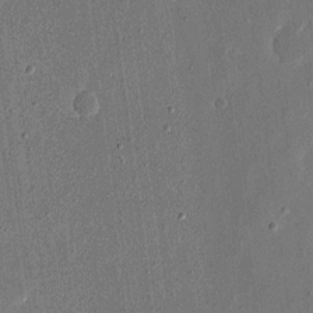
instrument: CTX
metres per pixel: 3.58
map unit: eHh
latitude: 16.1200
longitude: -70.4412
